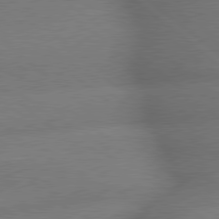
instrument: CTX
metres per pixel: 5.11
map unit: lApd
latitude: 79.4994
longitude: -166.4790
